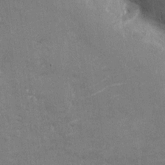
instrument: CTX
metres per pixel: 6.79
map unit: Nhu
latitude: -27.6155
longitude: -78.2523
